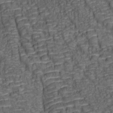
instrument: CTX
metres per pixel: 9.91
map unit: lAa
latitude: 6.8380
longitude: -115.9339
